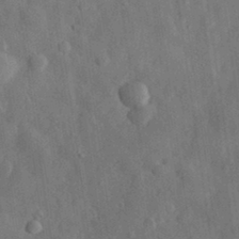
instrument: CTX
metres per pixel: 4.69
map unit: eHh
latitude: 30.7436
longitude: -74.3845
